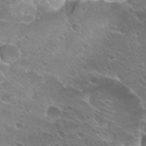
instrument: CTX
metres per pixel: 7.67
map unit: Hto
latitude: 25.8583
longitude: -40.2711
